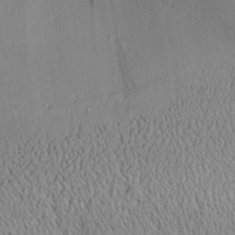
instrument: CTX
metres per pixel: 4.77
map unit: Aa
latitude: 28.2711
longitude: -133.5371
